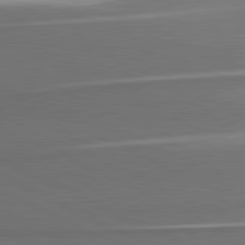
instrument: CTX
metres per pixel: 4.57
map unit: lApd
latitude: 81.3859
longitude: 175.4076
